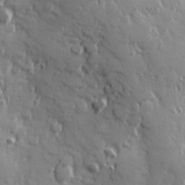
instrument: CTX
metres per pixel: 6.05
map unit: Hve
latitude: 25.7449
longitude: 146.7085
